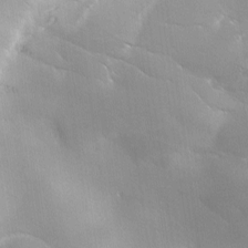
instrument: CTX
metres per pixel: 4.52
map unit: Ave
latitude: 1.6882
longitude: -113.8583
